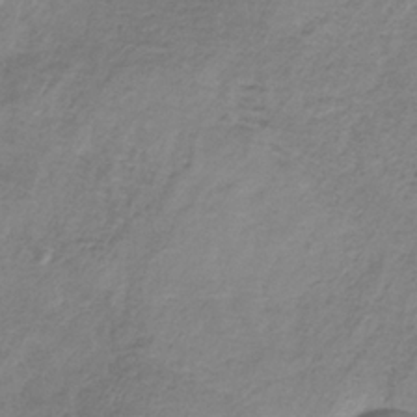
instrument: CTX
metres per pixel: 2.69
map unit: HNb
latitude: -32.2362
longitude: 60.4062
